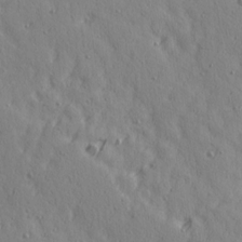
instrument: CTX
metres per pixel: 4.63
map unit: Ave
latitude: 15.0081
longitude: -105.5938
